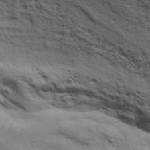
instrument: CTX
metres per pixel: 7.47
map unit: lAa
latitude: 19.0269
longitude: -138.4412
